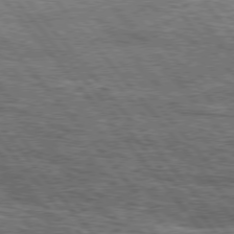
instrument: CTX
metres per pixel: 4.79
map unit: lApd
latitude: 76.2711
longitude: -73.8773
